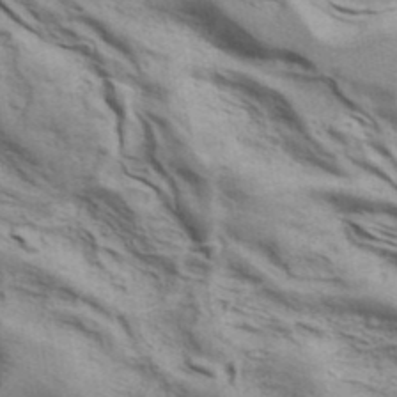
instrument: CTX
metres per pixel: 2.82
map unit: ANa
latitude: 41.7638
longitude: 17.6344
